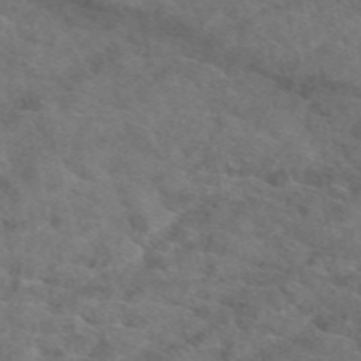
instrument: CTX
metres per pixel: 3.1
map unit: eAb
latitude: 49.5938
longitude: 111.4265
